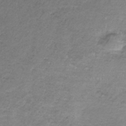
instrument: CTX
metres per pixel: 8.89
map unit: HNb
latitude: -33.5777
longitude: 57.8422
